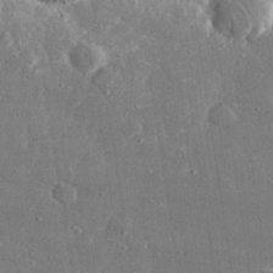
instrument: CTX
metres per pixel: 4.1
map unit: lHvf
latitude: 31.1026
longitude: -89.9339
